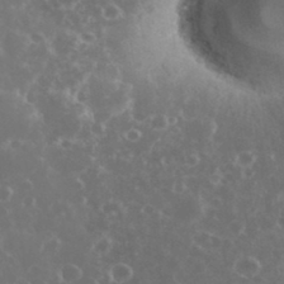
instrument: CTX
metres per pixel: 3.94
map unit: eHh
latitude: 34.5923
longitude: -60.8191
